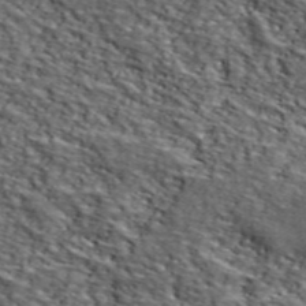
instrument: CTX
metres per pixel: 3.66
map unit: lHvf
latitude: 39.4426
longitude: -86.8380
